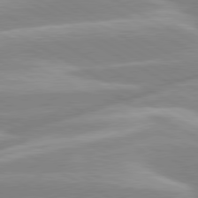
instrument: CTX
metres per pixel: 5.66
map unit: lApd
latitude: 80.1389
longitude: -129.7261
